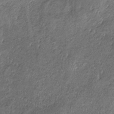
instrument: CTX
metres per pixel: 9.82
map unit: lHb
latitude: -34.7841
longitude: 68.9352
